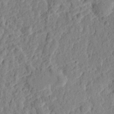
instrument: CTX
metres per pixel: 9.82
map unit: eHh
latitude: 27.1214
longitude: -77.2726
